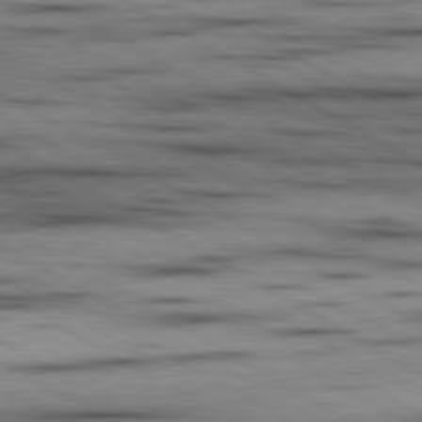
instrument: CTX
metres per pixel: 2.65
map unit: lApd
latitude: 80.0444
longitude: 157.3887
